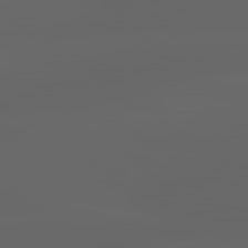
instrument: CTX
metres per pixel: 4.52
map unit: lApd
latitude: 83.0647
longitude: -136.7247
